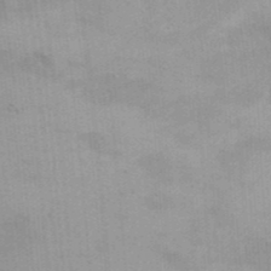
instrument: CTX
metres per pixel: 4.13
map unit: eHh
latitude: 18.1011
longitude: -63.8017
